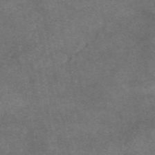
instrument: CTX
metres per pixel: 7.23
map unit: eAb
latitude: 47.4994
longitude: 125.4454
